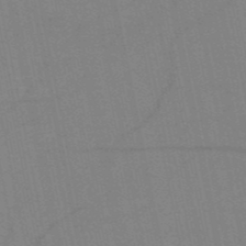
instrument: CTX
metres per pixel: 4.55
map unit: HNb
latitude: -52.2361
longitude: -44.1389
